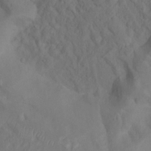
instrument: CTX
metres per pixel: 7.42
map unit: Nhu
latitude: 12.0444
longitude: -27.9717
